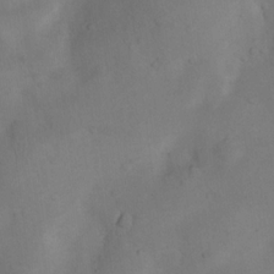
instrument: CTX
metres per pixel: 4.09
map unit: Nhu
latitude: 8.6302
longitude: -22.9514
